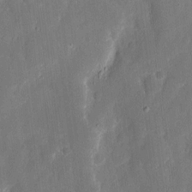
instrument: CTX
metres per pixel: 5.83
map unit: eHh
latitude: 8.0822
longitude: -69.5371
